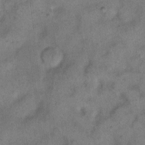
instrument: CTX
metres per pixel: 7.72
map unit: eHh
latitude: 14.0255
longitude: -65.1214
